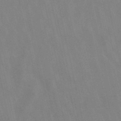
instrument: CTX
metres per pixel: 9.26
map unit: lHb
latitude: -49.2565
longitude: 70.8975
